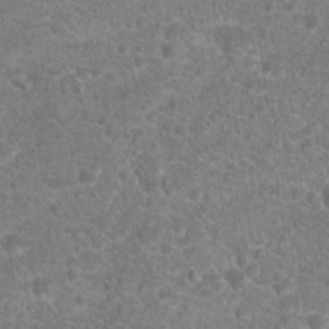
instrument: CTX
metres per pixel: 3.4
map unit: Hto
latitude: 18.4790
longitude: -40.8757
